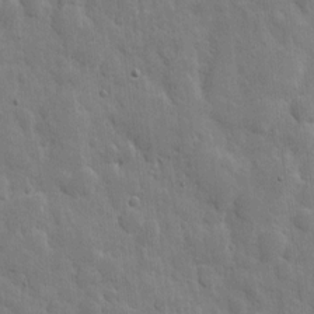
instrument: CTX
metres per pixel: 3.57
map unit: eHh
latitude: 6.0633
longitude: -70.8380
